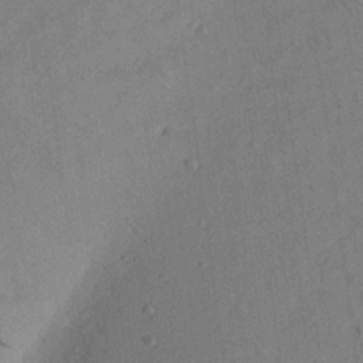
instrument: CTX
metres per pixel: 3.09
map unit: Aa
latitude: 20.4223
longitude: -140.9513
